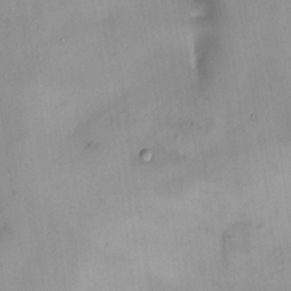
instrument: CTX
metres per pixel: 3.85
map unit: HNhu
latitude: 6.2900
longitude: 13.7100
